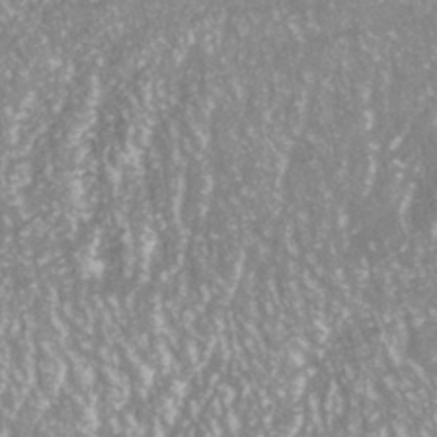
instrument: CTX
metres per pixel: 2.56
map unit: ANa
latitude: -40.7274
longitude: 102.4440
